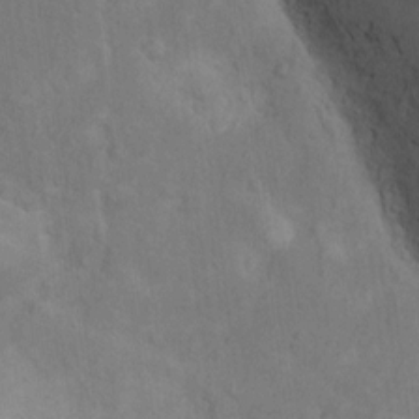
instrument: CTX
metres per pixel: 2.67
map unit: Ht
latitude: 12.9514
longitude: -41.4048
